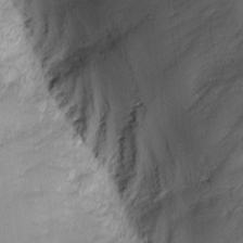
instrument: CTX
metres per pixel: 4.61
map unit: eHh
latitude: -1.4644
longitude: -82.9891
